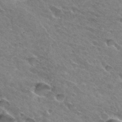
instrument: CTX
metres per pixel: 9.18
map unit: Hto
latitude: 31.8017
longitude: -46.1389
